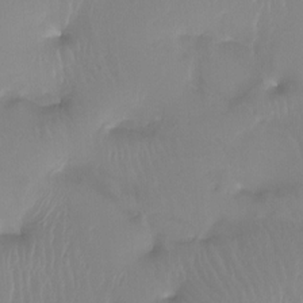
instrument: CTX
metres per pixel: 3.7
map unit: Htu
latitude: -13.7100
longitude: -46.7813
